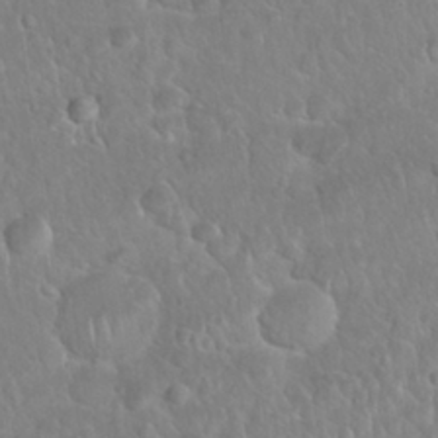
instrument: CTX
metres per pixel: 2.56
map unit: Nhu
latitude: 27.3482
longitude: -62.3468
